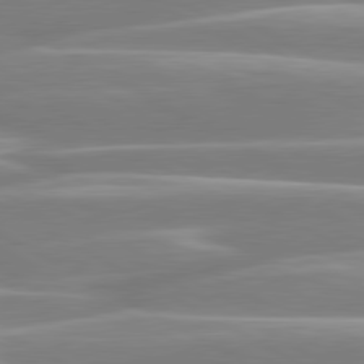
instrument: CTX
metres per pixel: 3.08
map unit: lApd
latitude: 80.5168
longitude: -129.1214
